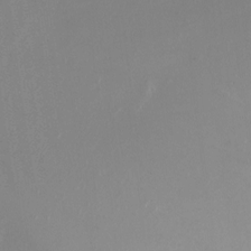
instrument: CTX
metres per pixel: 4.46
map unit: Ht
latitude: -5.7855
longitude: -26.3656
